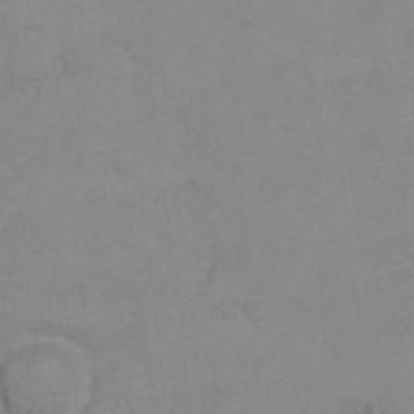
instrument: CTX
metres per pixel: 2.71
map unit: Hto
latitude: 7.6127
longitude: -35.8772
